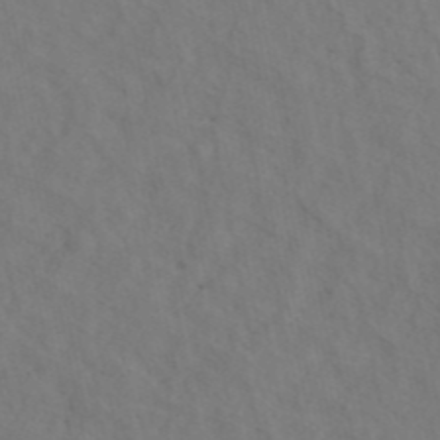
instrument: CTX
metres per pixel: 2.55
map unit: ANa
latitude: 44.0255
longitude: 25.8422
